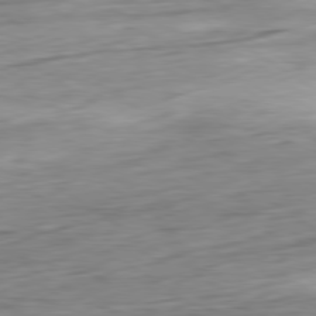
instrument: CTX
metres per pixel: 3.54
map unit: Ap
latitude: -80.3684
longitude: -69.4427
